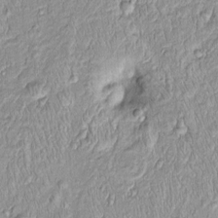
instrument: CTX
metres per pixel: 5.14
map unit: Htu
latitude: -4.6707
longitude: 158.4062
